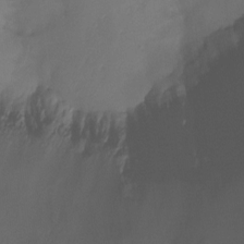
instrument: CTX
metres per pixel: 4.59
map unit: Ht
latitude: -14.8975
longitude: -49.0081
